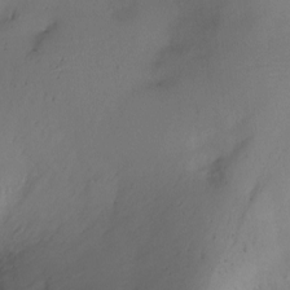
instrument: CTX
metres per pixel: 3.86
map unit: Ht
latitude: -10.4251
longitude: -28.9136
